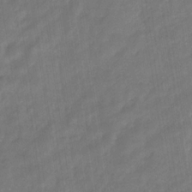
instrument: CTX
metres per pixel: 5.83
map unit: eHb
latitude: -30.3873
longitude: 71.6344
